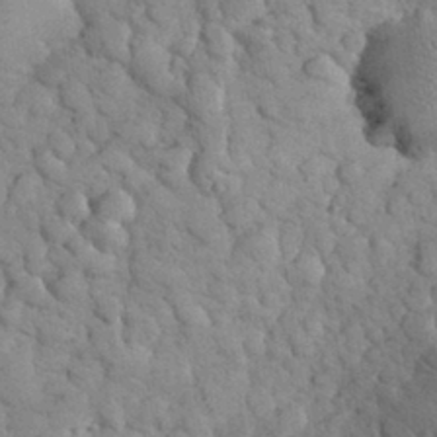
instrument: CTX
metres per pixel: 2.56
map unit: eHh
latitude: 32.6113
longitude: -66.0633
